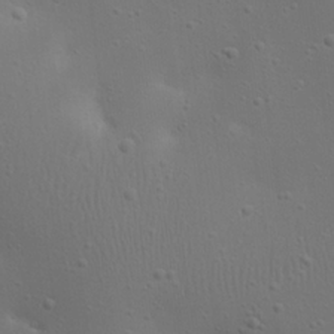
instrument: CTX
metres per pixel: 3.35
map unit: eHh
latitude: 23.2159
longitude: -69.4238
